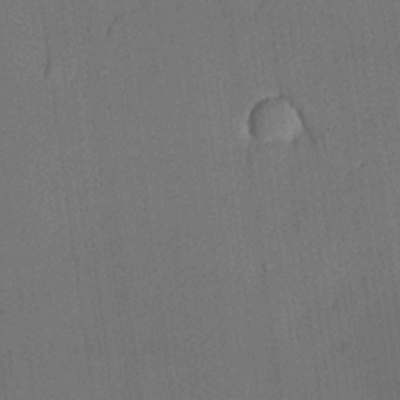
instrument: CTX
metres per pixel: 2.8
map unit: lHvf
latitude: 20.8947
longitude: 144.3873
